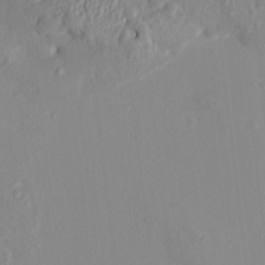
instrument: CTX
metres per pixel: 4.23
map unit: HNhu
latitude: 7.5371
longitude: -1.2537
